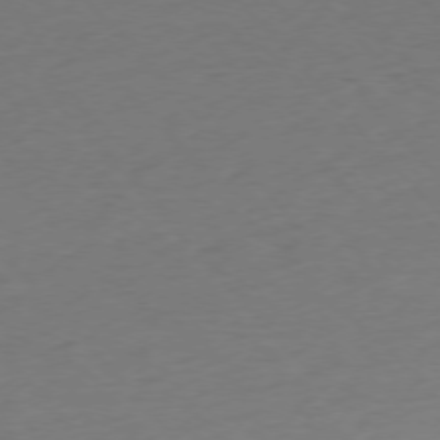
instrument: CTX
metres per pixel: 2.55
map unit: Ap
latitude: -76.4629
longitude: -80.9514
